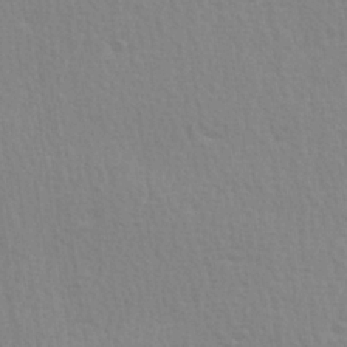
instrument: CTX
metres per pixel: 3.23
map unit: Hve
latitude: 25.7449
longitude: -93.9339
